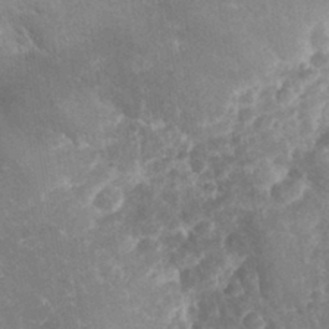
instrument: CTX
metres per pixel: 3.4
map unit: eHh
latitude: 32.0822
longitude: -63.9528
